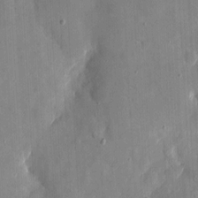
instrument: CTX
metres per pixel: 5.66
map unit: eHh
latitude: 4.3278
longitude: -68.7624
